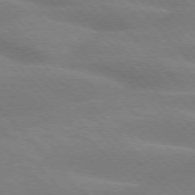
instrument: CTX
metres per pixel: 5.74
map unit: lApd
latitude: 74.6868
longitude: -61.6694
